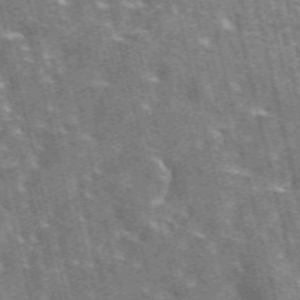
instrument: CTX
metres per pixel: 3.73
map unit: eAb
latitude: 44.2522
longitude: 111.1998
